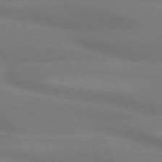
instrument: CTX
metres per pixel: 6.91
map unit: lApd
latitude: 73.2159
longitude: -48.3656
